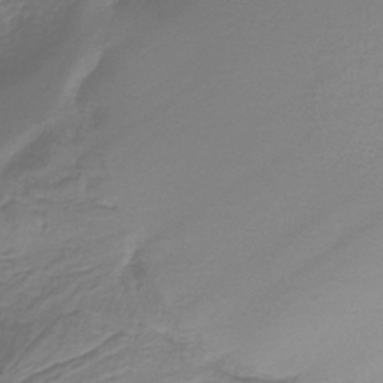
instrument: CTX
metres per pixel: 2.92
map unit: HNb
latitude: -36.1983
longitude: 56.5951
